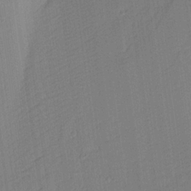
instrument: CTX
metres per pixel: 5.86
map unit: Aa
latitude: 17.8772
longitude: -142.8191
